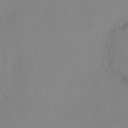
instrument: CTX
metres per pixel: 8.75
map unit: HNhu
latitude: 6.4034
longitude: 5.9367
